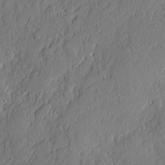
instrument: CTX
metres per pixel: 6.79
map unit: eHh
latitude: 5.8016
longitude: -76.1955
